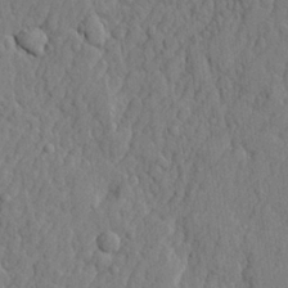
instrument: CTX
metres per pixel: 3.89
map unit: lHvf
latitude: 22.2711
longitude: 142.5762
